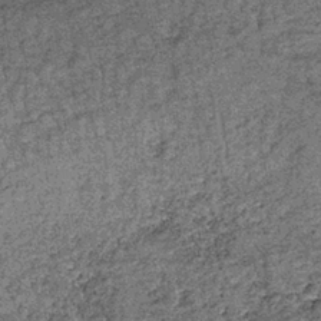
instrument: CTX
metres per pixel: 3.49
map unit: lHb
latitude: -36.5007
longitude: 66.8786
